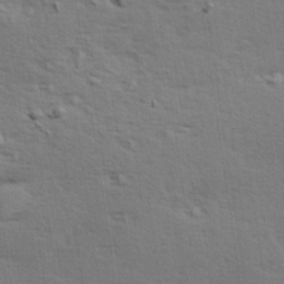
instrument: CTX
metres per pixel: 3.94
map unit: Hve
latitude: 26.7435
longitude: -94.2145
